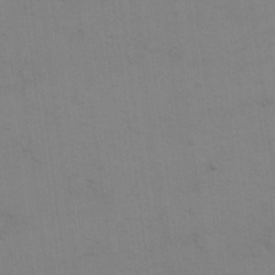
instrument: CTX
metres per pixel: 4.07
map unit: eHh
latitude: 17.5749
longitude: -66.7246
